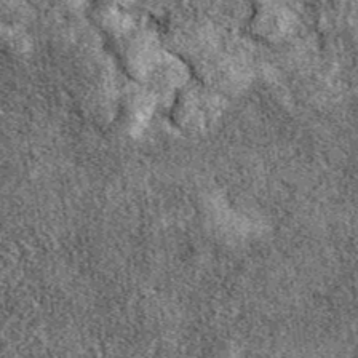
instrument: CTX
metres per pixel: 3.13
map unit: eAb
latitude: 39.6316
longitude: 111.0486
